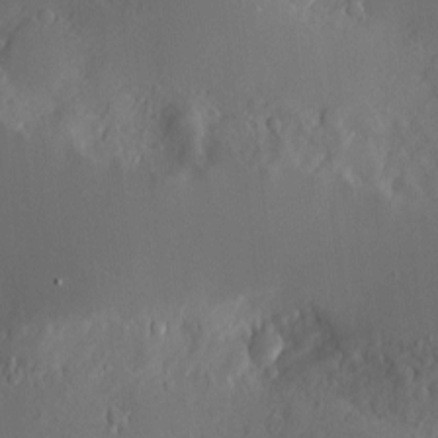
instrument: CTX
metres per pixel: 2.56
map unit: Nve
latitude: -9.0486
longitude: 175.7666
